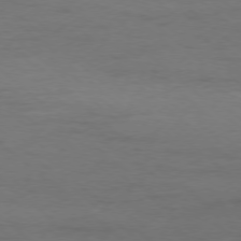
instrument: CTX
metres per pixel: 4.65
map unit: Hpe
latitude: -78.2361
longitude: -20.0822
